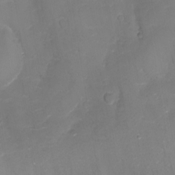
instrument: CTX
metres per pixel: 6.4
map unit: Aa
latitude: -13.4643
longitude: -68.1767
